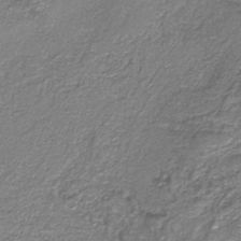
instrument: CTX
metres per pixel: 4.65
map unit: HNb
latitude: -37.8233
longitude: 51.4643
